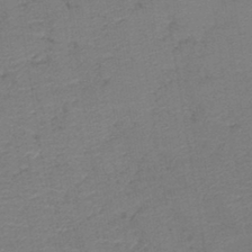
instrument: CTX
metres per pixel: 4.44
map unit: lHb
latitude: -42.5951
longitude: 80.8219
